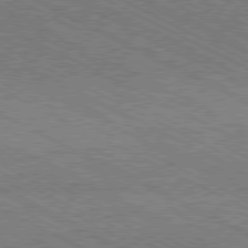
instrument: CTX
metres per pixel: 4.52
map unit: Hpe
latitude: -81.1431
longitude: 21.2376
